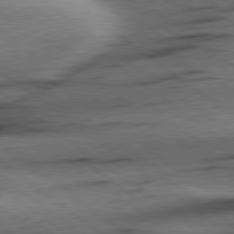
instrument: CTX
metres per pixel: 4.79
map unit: Hpe
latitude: 78.7058
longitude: -154.8758
